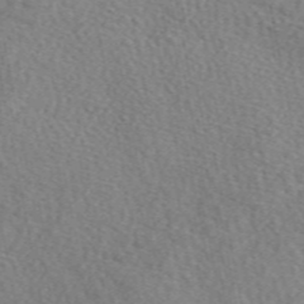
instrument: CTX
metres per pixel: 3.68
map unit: eAb
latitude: 49.8394
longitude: 111.7666
